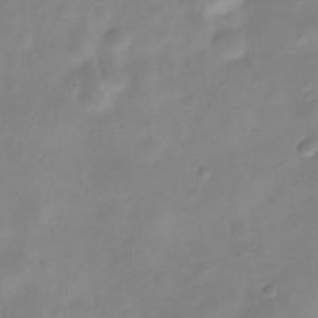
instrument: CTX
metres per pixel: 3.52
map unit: Nve
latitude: -23.5210
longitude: 105.7477
